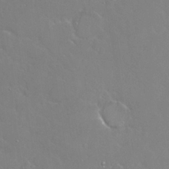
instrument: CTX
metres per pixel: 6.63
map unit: Nhu
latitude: 28.5734
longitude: -60.4601
